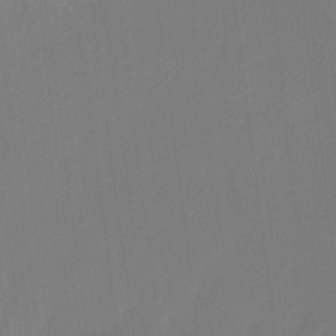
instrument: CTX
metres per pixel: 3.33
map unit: Ht
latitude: -10.0472
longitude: -37.8584
